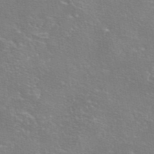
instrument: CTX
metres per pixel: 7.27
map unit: eAb
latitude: 46.0633
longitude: 106.4818
